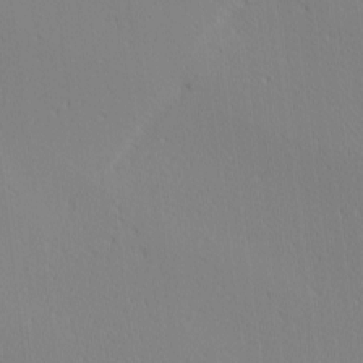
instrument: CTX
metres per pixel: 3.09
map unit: Ave
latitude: 2.7246
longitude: -114.7435
